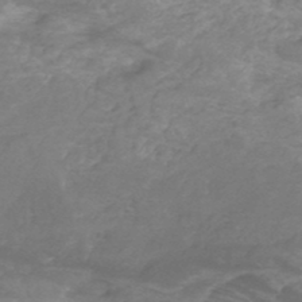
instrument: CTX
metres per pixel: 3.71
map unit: HNhu
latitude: -48.4818
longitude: 28.4251
